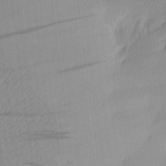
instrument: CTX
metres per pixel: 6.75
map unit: Aa
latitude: 22.5357
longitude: -147.1404
